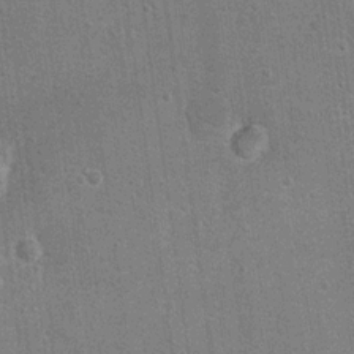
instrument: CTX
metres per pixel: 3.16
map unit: Hto
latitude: 11.0459
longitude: -36.1578
